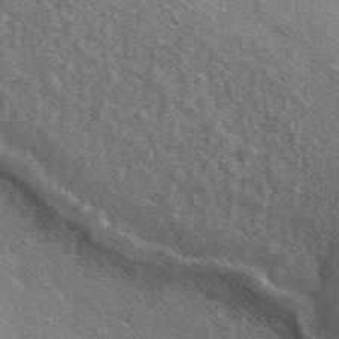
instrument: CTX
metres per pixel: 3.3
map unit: ANa
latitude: 42.7624
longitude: 27.0486
